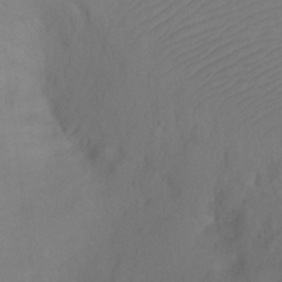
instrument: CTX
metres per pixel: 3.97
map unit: Ht
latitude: -6.8975
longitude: -34.4601
